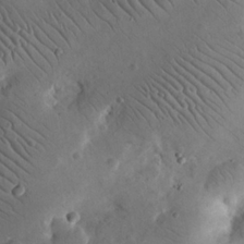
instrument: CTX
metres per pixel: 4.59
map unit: eHh
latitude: 24.4412
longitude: -66.7624
